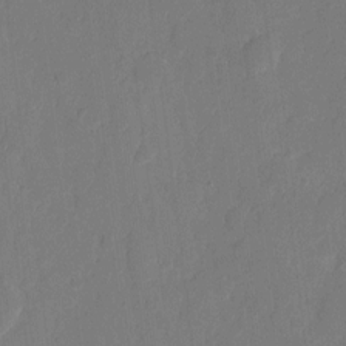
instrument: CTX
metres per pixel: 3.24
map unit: eHh
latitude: 5.8772
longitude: -66.3089
